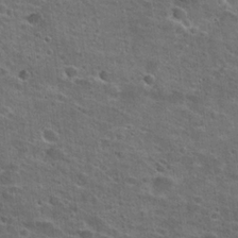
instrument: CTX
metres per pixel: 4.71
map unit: Hto
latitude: 22.3656
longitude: -45.7072
